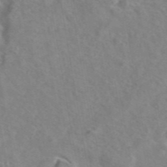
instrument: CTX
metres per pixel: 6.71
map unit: eAb
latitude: 44.9513
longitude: 109.3510
